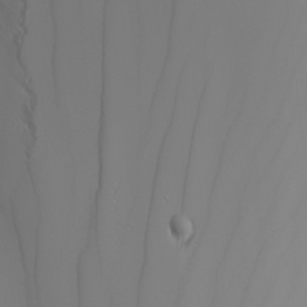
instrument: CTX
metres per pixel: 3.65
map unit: Nhu
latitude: -6.4818
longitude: -85.6694
